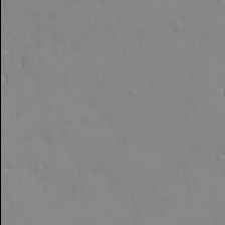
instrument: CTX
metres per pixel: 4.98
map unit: HNhu
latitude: 6.1389
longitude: 2.0094
